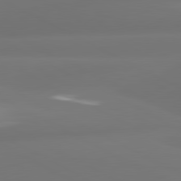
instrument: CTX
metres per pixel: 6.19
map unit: lApd
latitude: 80.9325
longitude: -164.0255
